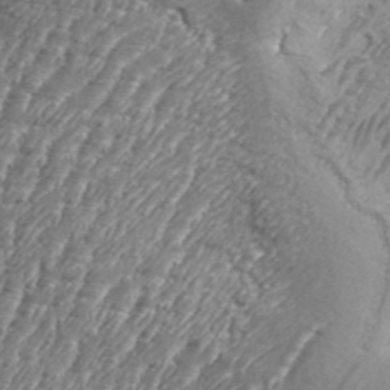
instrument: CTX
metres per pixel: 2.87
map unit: Aa
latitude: 33.6127
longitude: -135.1403
